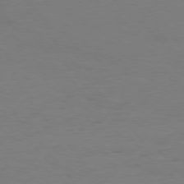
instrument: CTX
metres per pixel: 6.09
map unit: Hpe
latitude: 75.7828
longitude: -145.1781
